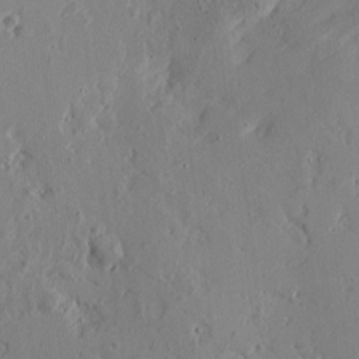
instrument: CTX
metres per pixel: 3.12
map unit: Htu
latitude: -1.9179
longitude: -178.4979
